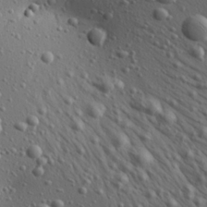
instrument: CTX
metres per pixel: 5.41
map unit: Aa
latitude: 22.4979
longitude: -140.6490
